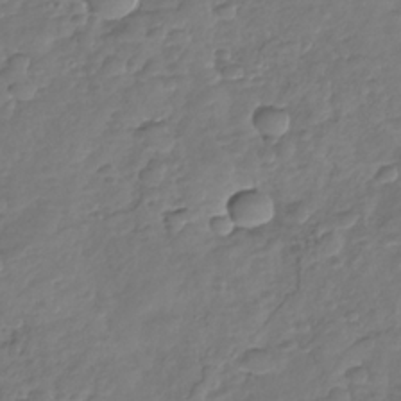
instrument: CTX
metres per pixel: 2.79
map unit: Nhu
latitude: -30.2928
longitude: -61.6694
